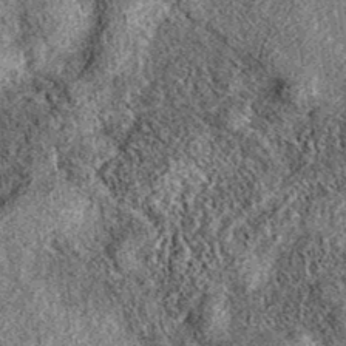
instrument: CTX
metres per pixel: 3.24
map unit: eAb
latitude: 37.3292
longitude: 111.4643
